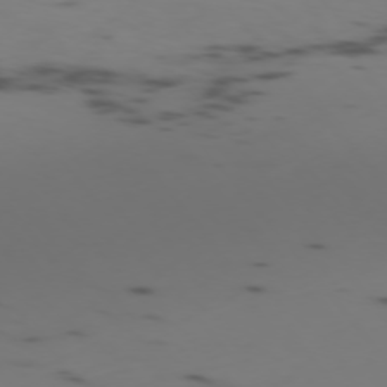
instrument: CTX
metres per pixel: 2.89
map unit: Ap
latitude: -76.2739
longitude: -67.0647
